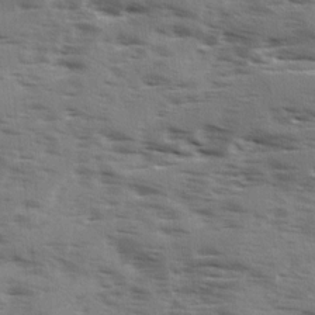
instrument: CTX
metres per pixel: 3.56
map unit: Ave
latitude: 1.7260
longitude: -110.6491
